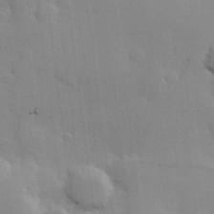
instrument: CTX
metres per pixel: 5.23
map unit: Hve
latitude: 23.5371
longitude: 148.4440
